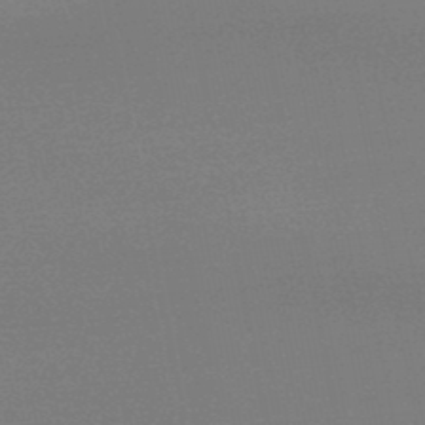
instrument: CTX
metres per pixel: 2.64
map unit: lHb
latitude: -48.9164
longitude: 66.6140
